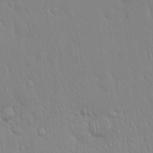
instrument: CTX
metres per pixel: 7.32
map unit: Hto
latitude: 17.4804
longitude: -58.8947
